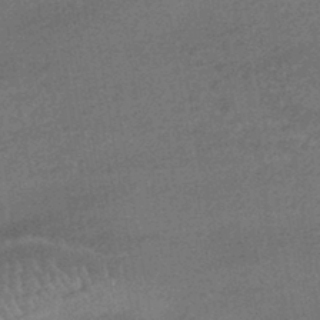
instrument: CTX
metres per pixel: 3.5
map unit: HNhu
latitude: -44.6330
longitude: 91.1243
